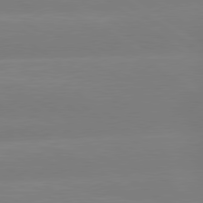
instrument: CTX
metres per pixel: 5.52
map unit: Hpe
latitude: 79.1403
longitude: -149.0647
